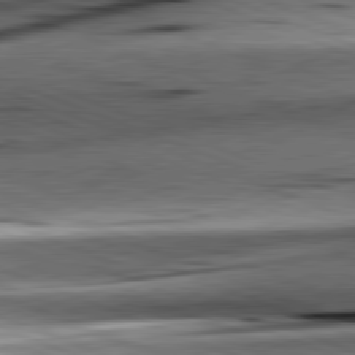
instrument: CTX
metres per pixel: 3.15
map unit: lApd
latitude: 81.4237
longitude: -151.0269
